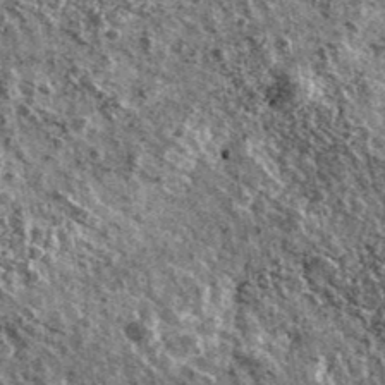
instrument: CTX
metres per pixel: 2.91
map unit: Ave
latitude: 40.6113
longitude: -107.9717
